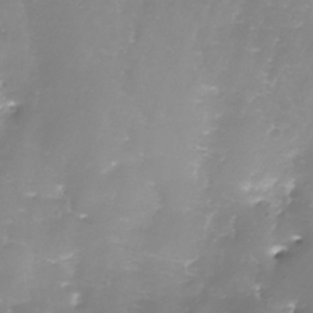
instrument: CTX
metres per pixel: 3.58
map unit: Nhe
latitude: -27.4265
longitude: -109.6693
